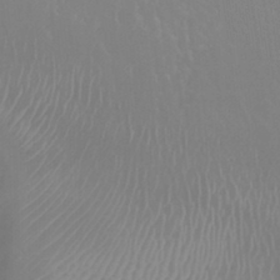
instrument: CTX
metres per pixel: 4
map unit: Nhu
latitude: 23.4237
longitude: -63.4238
